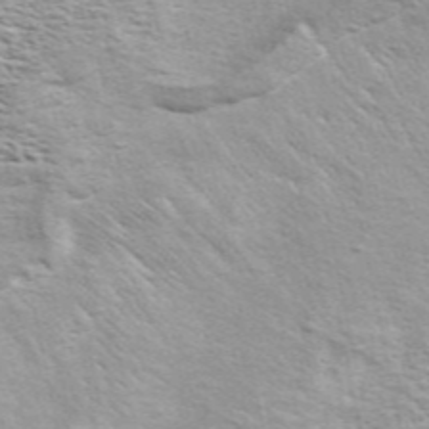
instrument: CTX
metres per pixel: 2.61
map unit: ANa
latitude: 49.6316
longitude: -74.7057
